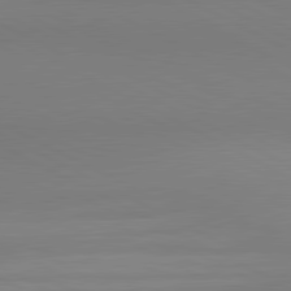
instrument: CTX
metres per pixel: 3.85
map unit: lApd
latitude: 81.0269
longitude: 145.7856
